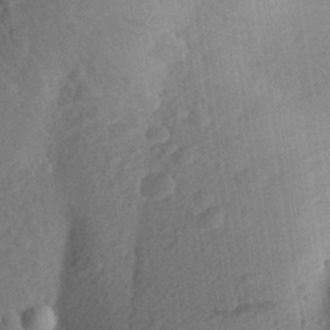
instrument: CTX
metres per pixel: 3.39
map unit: Aa
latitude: 29.8205
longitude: -145.2159
